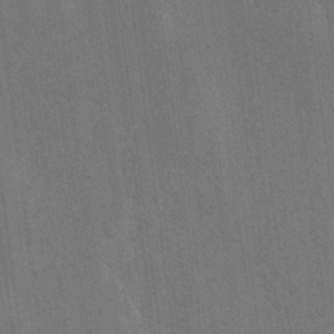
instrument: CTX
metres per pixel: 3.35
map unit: lAvf
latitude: -5.2187
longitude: -114.6301
